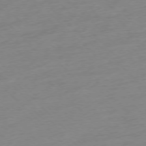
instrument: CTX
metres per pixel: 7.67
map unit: Ap
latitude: -77.1053
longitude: -62.8758
